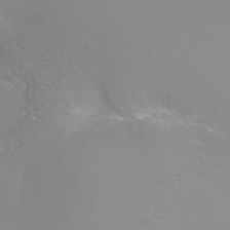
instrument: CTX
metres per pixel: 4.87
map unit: Ht
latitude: -6.2928
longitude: -29.6694
